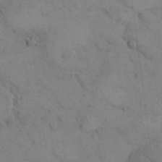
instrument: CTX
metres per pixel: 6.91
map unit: eHh
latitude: 14.8947
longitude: -67.2537
